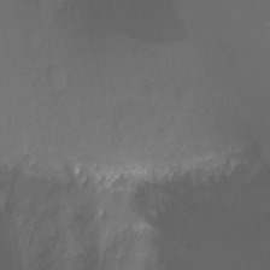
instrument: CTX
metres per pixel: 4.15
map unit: Nhu
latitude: -8.1228
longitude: -74.1200
